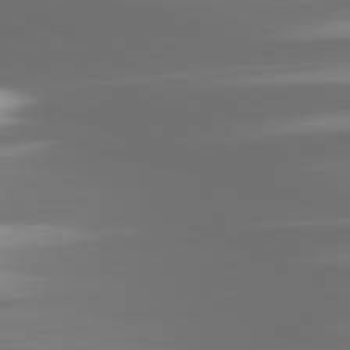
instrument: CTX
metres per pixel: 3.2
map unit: lApd
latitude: 81.2348
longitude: -139.4615
